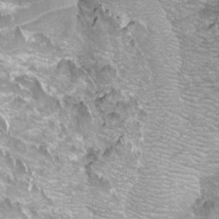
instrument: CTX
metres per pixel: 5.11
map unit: Aa
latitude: -8.9353
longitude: -71.8394
